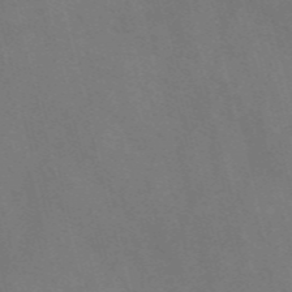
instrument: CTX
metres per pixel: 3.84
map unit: Nve
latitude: -57.6155
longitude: 64.4440
